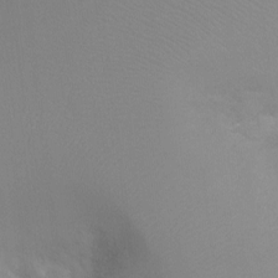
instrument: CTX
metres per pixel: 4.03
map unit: Ht
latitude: -8.2550
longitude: -34.1200
